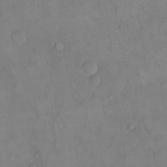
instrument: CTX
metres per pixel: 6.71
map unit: eHh
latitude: 16.3278
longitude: -66.7624
